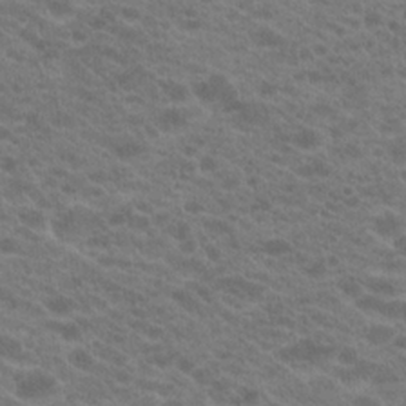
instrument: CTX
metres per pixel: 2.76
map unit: Hto
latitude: 20.7247
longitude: -38.3656
